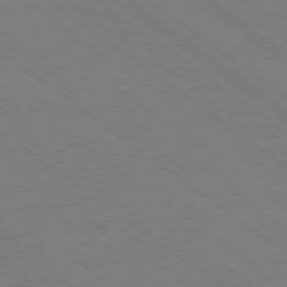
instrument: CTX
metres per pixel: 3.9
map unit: Ap
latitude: -80.6897
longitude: -75.7450
